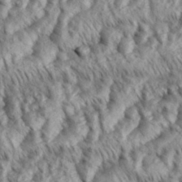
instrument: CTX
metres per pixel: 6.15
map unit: eHh
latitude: 35.8772
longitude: -138.1389
